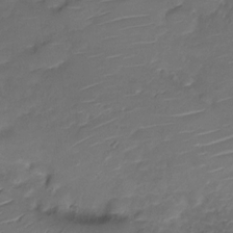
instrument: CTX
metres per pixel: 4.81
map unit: Nve
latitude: -20.0661
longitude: 104.7463
